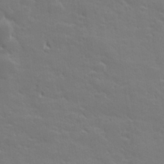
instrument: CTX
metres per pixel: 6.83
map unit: lHvf
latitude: 27.1214
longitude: 143.0297
